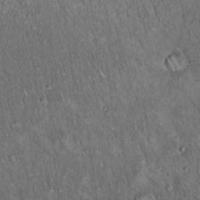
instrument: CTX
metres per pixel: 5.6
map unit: Hto
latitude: 15.7261
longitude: -58.7813
